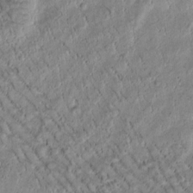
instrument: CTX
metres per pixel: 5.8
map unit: Htu
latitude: -0.8030
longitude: 171.9556
